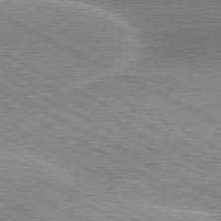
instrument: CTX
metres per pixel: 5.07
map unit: lApd
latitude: 80.1767
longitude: -136.2145
